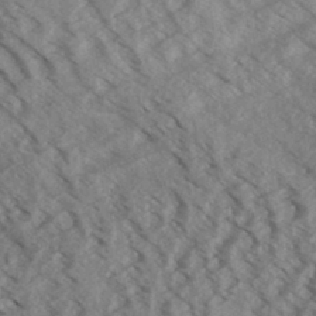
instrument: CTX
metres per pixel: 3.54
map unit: Aa
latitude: 32.3089
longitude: -138.6490
